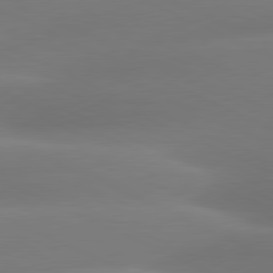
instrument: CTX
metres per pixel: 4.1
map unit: lApd
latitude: 80.8002
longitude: -160.8758
